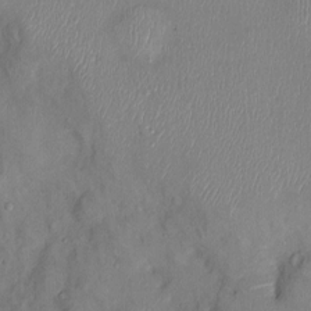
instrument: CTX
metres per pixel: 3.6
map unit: Ht
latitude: -2.4629
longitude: -15.0648
